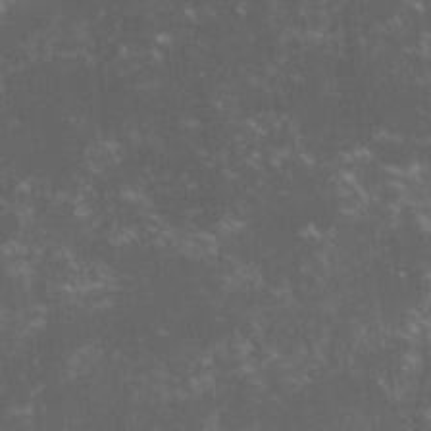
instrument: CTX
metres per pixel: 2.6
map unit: lHvf
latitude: -13.8800
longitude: -102.6679
